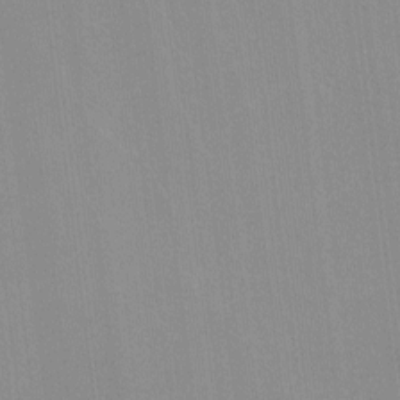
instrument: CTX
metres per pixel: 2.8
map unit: lHvf
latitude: -12.5196
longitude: -103.1970
